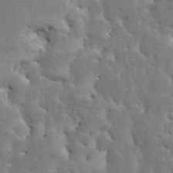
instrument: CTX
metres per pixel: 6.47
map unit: HNhu
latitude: 4.2145
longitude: 4.3306
